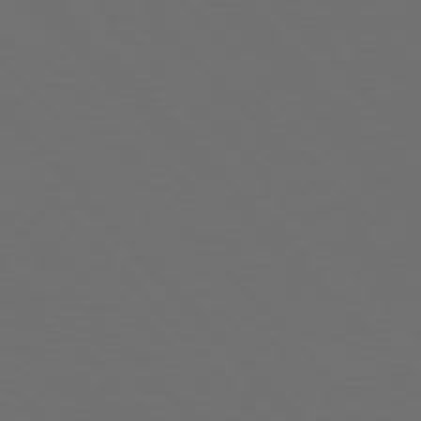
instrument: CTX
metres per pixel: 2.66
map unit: Hpe
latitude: 76.8380
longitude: -163.6883
